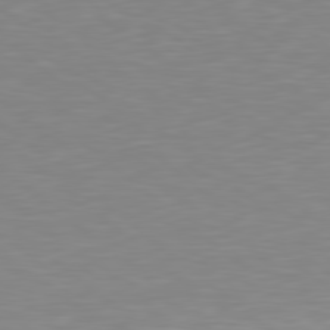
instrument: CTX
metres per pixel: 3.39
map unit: Hpe
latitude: 78.3656
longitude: -172.9135
